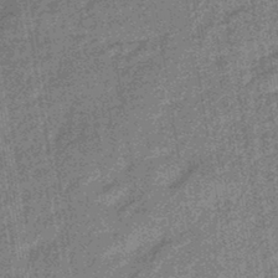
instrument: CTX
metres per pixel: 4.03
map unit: eHb
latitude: -43.8800
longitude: 86.5007
